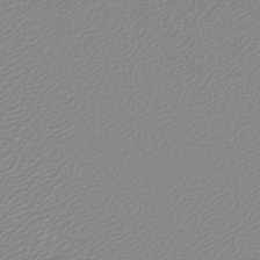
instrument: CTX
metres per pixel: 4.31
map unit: lHb
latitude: -44.3306
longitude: 65.0865
